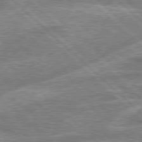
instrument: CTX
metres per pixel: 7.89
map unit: Hpe
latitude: 78.3279
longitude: -156.6679
